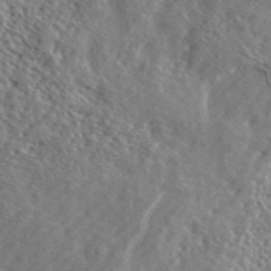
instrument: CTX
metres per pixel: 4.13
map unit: lHvf
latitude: 41.0836
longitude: -87.8583
